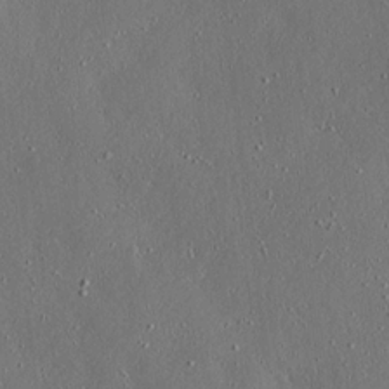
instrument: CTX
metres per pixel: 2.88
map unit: Ave
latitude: 17.3671
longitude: -139.5749
